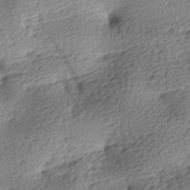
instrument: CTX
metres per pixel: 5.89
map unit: lAa
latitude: -9.0486
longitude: -125.4048
